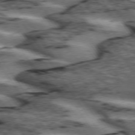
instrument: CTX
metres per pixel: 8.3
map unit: lApd
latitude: 74.3278
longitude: -75.1403
